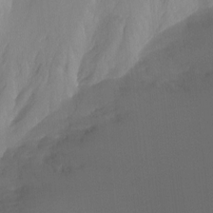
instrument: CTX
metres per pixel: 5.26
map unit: Ht
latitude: -8.3873
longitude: -31.6127
